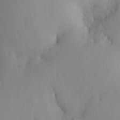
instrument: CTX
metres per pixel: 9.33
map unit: HNhu
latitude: 13.6316
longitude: 12.8786
